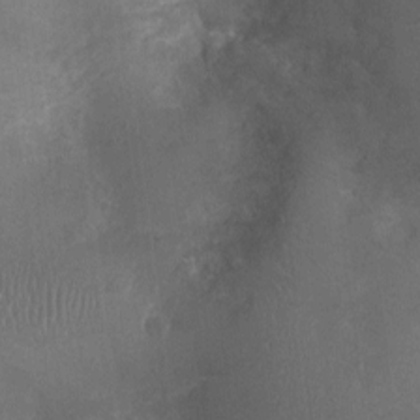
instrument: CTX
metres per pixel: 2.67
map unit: Ht
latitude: -3.7288
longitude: -15.7639
